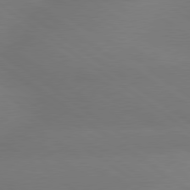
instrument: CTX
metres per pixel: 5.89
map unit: lApd
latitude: 79.5749
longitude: -151.2726
